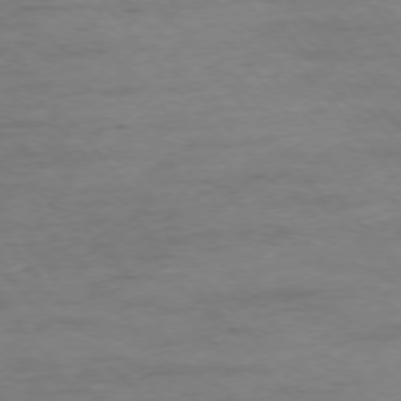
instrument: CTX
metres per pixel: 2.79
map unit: Ap
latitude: -76.2362
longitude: -84.4979
